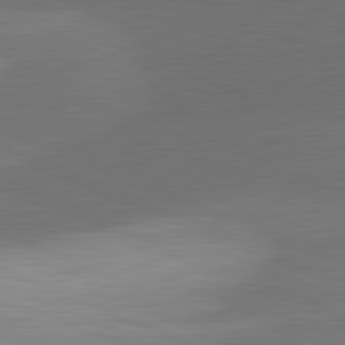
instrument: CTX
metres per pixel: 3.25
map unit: lApd
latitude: 81.6316
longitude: 137.3131
